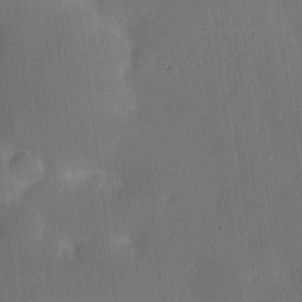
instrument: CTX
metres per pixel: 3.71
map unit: eHh
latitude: 4.5735
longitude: -67.7638
